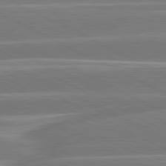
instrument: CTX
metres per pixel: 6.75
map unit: lApd
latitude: 81.0836
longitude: -129.6505
